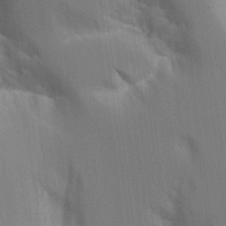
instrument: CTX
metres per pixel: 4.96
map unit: Aa
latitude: 16.3845
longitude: -148.9892
